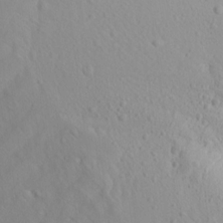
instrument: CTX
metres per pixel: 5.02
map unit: Aa
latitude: 12.9514
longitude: -142.7057
